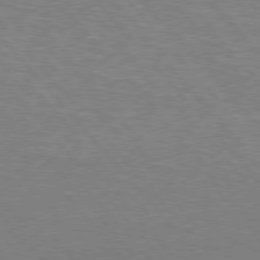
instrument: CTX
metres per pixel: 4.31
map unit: Hpe
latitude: 76.2522
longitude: -157.4615
